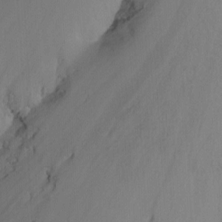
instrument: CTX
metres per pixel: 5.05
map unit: Nhu
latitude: -9.2943
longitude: -43.4804
